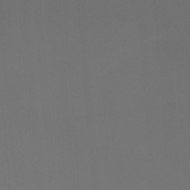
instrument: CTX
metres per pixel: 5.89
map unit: Ht
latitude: -4.7463
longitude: -62.9325
